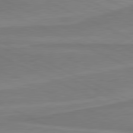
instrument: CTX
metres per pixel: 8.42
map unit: lApd
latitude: 81.3104
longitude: 169.8989
